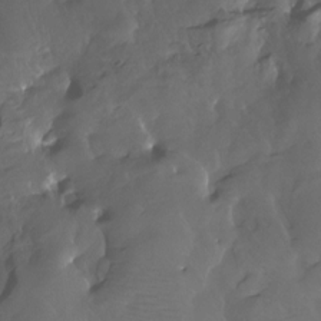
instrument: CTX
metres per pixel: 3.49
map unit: Htu
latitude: -14.7652
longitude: -47.2915
